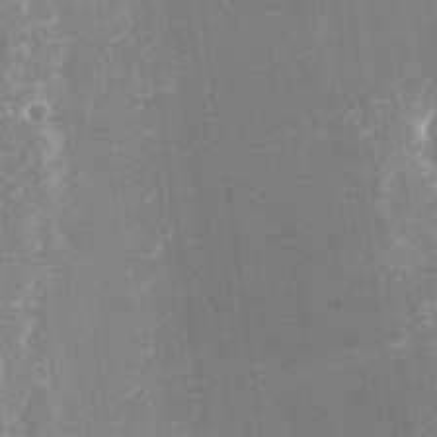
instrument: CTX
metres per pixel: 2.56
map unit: Nhu
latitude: -24.8786
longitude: -73.1970
